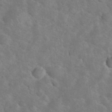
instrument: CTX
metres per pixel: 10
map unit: eHh
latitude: 36.9325
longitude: -65.2348
